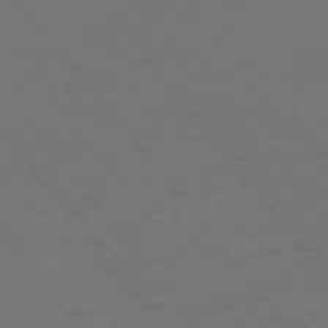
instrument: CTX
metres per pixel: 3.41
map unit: Ap
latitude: -75.0865
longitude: -69.5938
